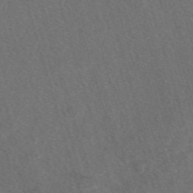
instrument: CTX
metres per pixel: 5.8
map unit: eAb
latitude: 47.8584
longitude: 117.5588
